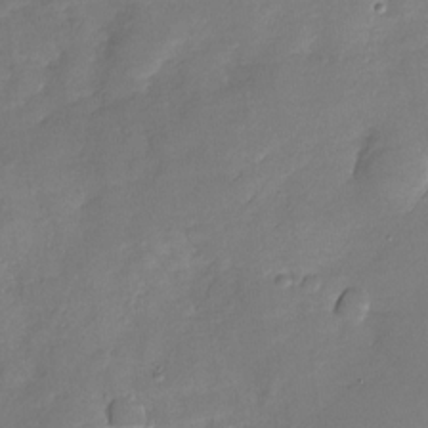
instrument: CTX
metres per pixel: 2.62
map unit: Nhu
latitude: -28.9164
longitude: -60.6679
